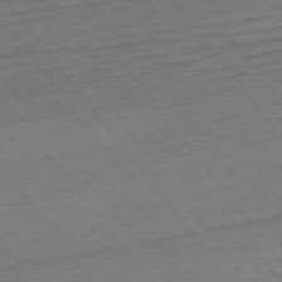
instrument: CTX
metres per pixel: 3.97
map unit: Ap
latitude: -75.1054
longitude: -83.2914
